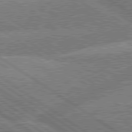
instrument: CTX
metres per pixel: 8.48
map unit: lApd
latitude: 79.8961
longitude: -157.2725
